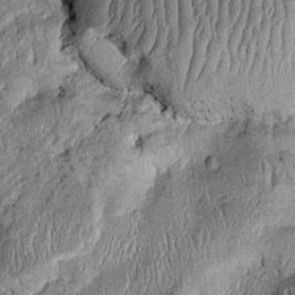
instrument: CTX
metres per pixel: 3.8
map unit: Htu
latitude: -1.4455
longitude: 150.0661
